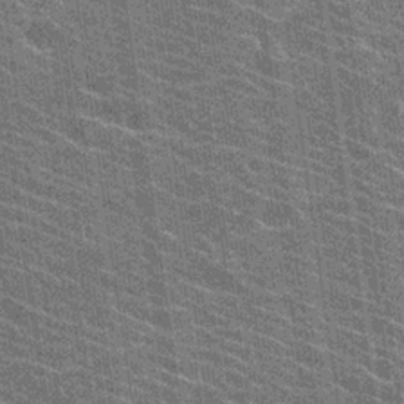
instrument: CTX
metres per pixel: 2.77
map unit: Hto
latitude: 22.8191
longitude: -40.7435
